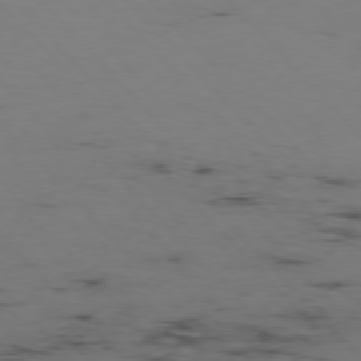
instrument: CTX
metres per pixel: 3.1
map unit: Hpe
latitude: -76.8219
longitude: -18.8002
